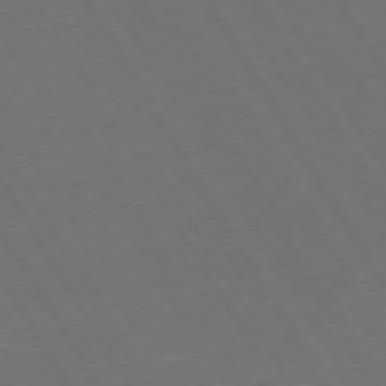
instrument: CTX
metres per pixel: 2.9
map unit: Hpe
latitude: 73.5560
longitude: -127.8017
